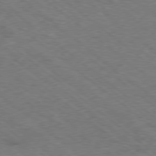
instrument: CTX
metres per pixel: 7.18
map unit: Hpe
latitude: -78.7463
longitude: 18.1606
